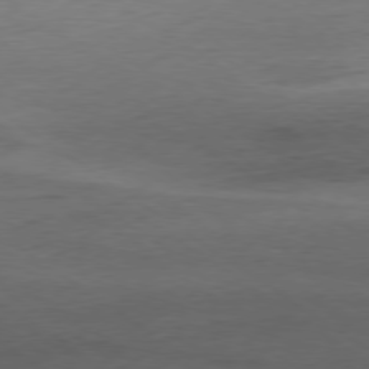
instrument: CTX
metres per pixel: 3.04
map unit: Hpe
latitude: -79.1809
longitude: 9.9556
